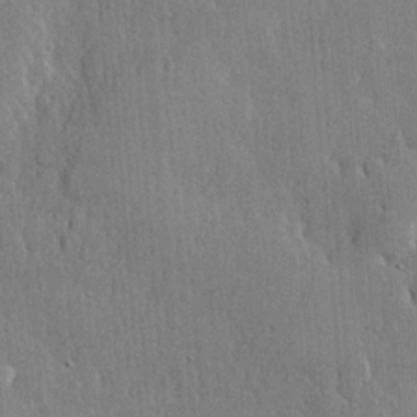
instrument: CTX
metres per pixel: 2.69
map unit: lHvf
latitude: 20.2712
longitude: 145.8800
